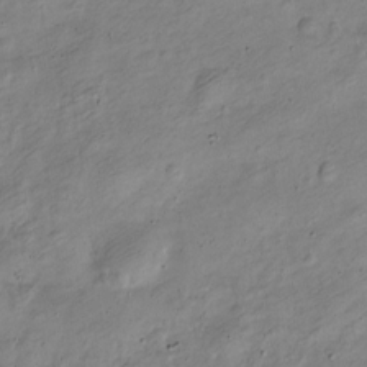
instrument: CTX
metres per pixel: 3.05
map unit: Nve
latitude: -24.0094
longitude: 106.8975
